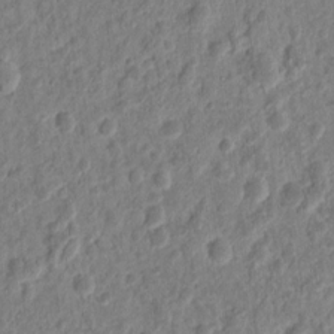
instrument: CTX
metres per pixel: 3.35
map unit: eHh
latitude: 10.3467
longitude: -73.9339
